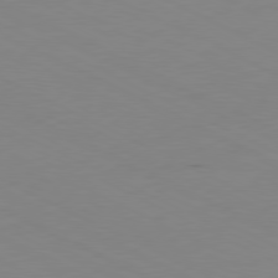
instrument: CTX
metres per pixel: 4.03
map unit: Ap
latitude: -80.9542
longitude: -94.4223
